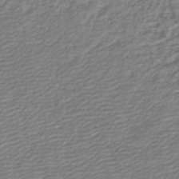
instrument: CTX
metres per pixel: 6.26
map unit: lHb
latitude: -46.4629
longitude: 73.5021
